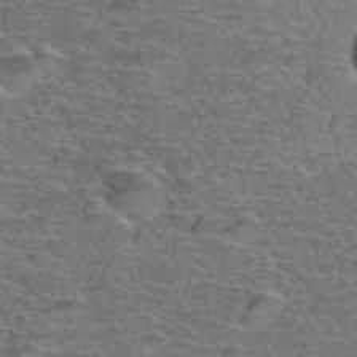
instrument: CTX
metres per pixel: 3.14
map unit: Hto
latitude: 37.2348
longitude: -43.8772
